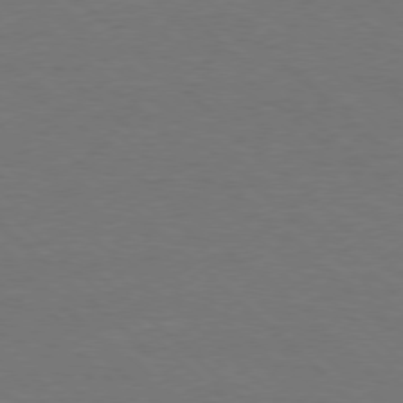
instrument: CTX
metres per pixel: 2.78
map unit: Ap
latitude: -78.5195
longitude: -86.6301
